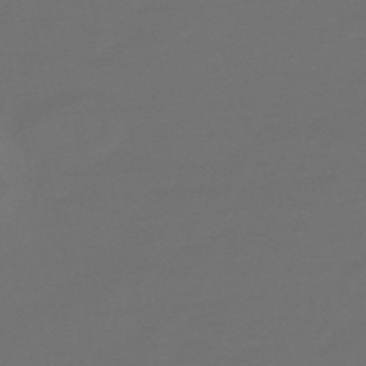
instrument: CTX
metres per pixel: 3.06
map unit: eHb
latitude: -47.5966
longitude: 87.9367
